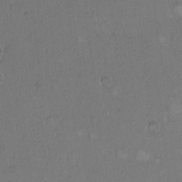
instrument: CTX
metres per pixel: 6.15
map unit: Hto
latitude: 9.8961
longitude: -60.2144
